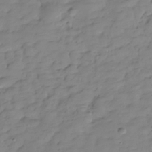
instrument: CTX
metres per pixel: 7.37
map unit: Hve
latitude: -29.6722
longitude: 90.8030
